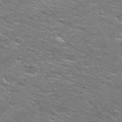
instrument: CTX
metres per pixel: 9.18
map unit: Nhu
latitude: 27.3860
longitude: -50.1011
